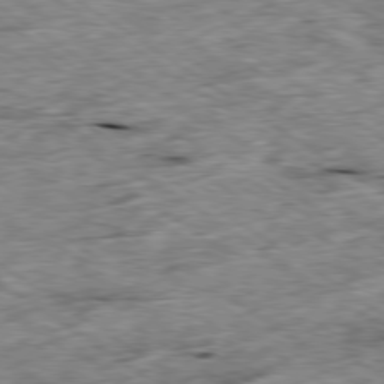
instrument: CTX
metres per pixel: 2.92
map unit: Ap
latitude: -79.6721
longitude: -87.4048
